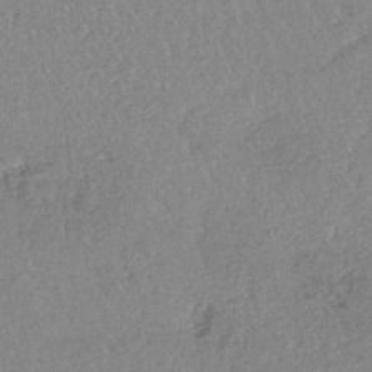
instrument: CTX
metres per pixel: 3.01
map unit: lHb
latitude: -40.4818
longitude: 68.9163
